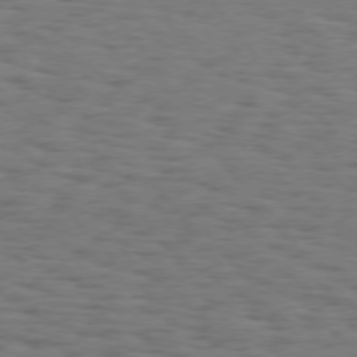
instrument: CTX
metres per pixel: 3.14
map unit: Hpe
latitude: 74.5168
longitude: -133.6316
